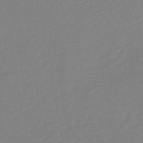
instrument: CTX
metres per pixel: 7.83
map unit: lHb
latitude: -41.4265
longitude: 74.4818
